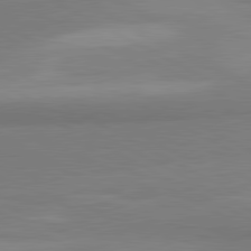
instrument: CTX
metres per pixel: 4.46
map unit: lApd
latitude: 81.2726
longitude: 158.6329
